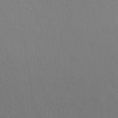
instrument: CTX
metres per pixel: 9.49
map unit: ANa
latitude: 39.8772
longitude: 20.4440
